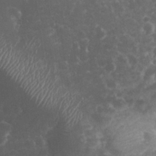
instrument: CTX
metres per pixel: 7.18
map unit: eHh
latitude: 32.6113
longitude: -61.3670
